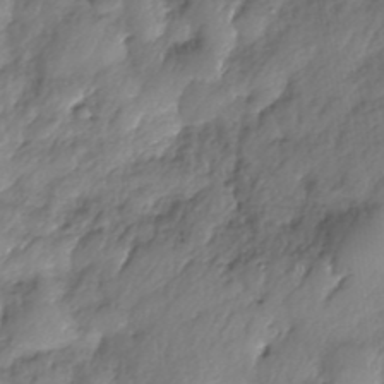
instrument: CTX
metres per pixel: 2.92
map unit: Nhe
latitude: -37.2942
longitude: -148.1389
